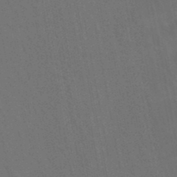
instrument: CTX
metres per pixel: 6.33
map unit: lHb
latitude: -47.8989
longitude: 73.6155
